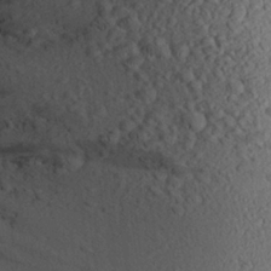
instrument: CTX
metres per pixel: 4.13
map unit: Aa
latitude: 23.6883
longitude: -144.6301
